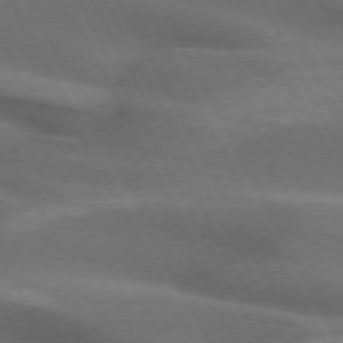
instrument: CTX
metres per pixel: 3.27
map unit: lApd
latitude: 72.6869
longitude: -50.5734
